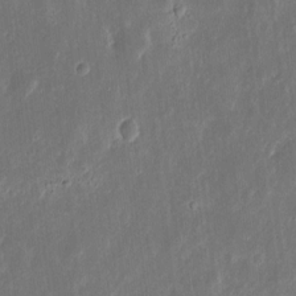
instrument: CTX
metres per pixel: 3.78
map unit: eHh
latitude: 10.1578
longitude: -72.3846
